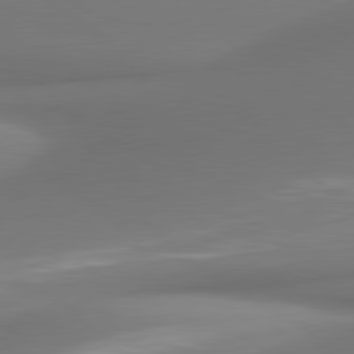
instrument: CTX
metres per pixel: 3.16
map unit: lApd
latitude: 80.0255
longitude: 178.9919
